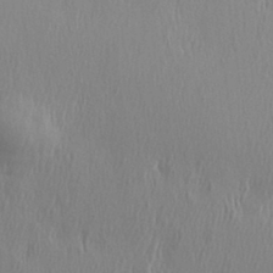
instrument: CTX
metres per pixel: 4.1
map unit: eHh
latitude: 34.0822
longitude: -133.2915
